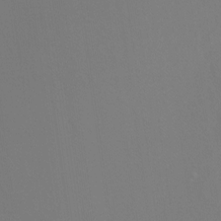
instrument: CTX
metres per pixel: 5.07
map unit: Htu
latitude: -14.6519
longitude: -47.4805
